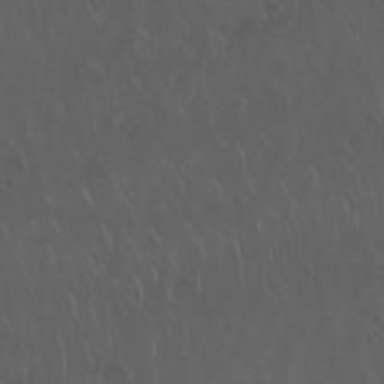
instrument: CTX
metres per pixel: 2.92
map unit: Nhu
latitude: 29.8205
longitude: -59.1403
